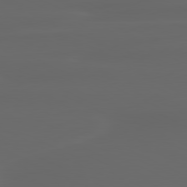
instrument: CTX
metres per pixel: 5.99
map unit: lApd
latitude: 80.3656
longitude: -116.6302
